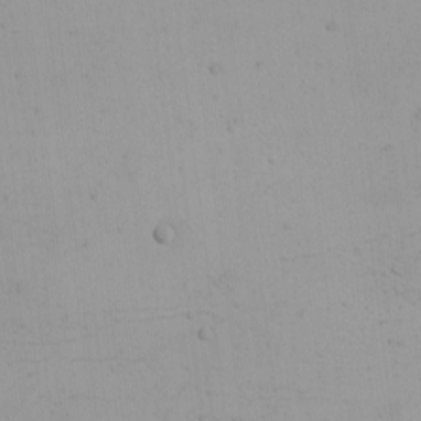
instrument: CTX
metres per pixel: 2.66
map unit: Nhu
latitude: -4.8597
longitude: -83.3859
